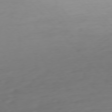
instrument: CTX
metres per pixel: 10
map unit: Ap
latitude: -76.7274
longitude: -79.3482
